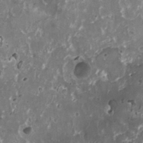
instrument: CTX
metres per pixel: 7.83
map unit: HNhu
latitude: 1.0269
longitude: 6.1606
